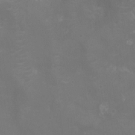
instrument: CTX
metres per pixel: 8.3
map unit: Nhu
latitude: -10.3495
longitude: -20.6113
